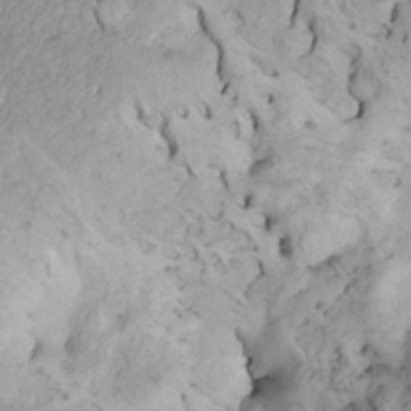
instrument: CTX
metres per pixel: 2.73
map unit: Nhe
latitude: -1.5966
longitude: -58.3656
